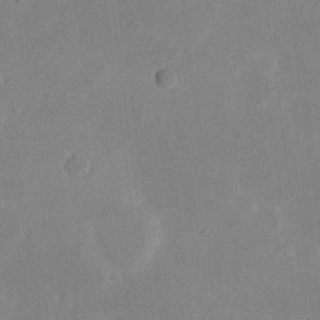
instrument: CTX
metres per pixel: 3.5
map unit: eHh
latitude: 19.1781
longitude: -71.1403
